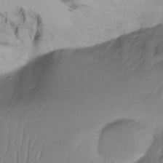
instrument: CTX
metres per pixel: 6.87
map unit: Ht
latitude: -15.8801
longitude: -44.8191
